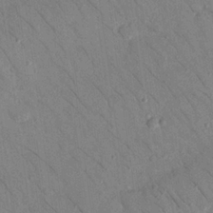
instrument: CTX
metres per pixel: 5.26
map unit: Nhu
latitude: 23.7638
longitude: -73.9906
